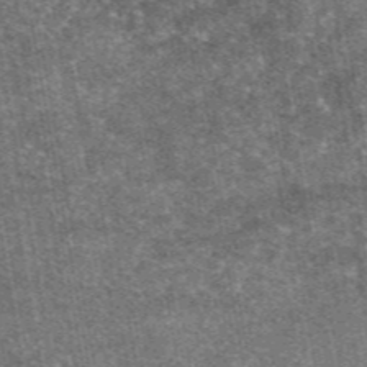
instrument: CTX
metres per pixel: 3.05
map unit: eAb
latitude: 47.3860
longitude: 122.5763
